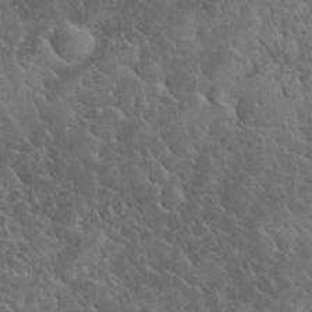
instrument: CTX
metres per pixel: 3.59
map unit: eHh
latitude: 33.3671
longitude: -66.1955
